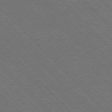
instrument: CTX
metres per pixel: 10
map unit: Hpe
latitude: -77.4643
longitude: -12.5546
